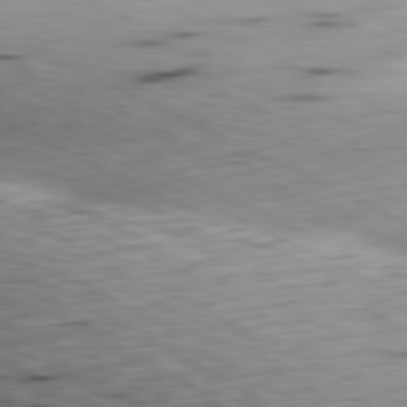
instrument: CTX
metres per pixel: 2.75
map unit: Ap
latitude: -81.0109
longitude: -69.5938
